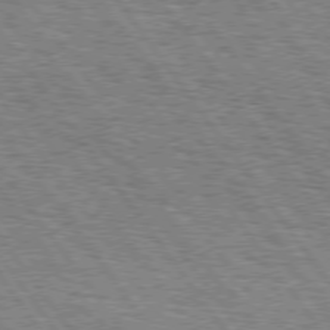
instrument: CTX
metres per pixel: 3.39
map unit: Hpe
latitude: 75.3104
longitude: -155.7261
